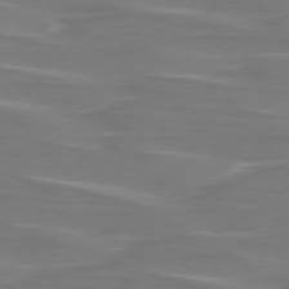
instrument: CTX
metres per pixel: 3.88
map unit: lApd
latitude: 75.9339
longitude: -80.4412
